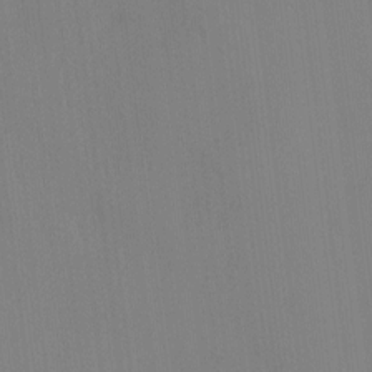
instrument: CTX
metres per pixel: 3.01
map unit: HNhu
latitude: -1.2565
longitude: -7.1781
